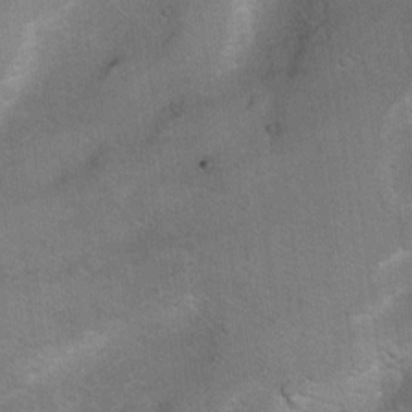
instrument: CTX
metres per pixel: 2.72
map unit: Ht
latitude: 7.4237
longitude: -30.2712
